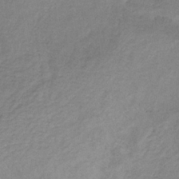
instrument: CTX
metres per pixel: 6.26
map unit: HNb
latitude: -32.7464
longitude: 56.5762
